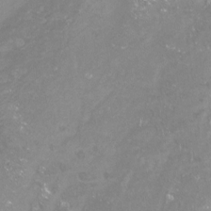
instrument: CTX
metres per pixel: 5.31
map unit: Nhu
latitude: -23.2187
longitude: -57.7071
